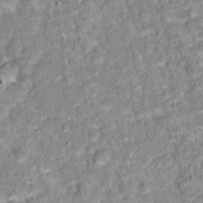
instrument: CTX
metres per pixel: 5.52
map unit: Hto
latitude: 16.8947
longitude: -36.6302
